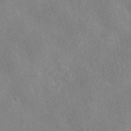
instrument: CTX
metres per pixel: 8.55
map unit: eAb
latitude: 48.2334
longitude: 113.4455
